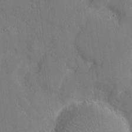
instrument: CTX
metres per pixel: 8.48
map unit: eHh
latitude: 6.4034
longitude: -68.1956
